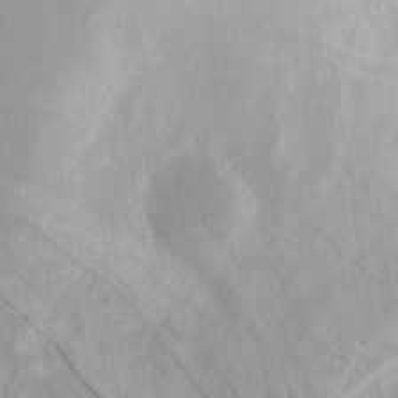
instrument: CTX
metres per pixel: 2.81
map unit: eHh
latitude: 3.4615
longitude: -77.4993
